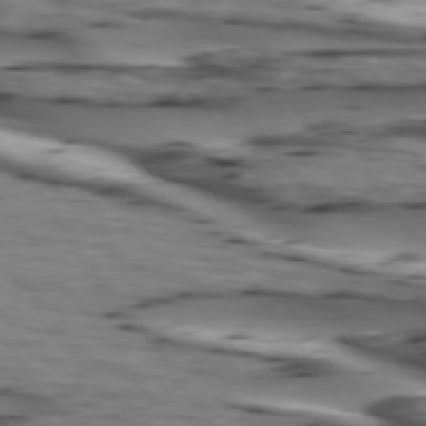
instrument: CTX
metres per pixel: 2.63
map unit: lApd
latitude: 74.7435
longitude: -71.9528
